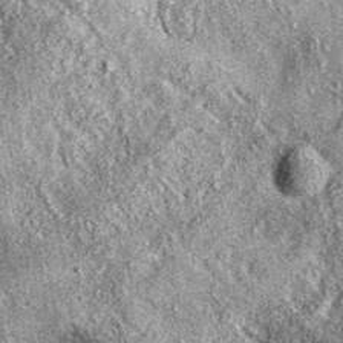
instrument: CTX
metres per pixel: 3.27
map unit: eAb
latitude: 37.0269
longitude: 110.9731
